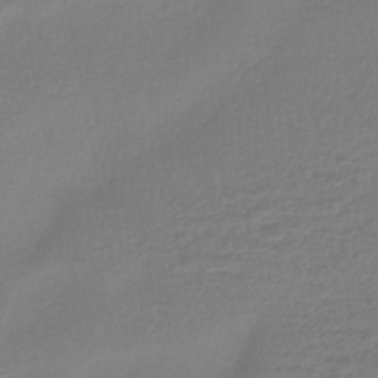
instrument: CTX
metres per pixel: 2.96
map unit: HNhu
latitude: -45.5210
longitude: 98.1228
